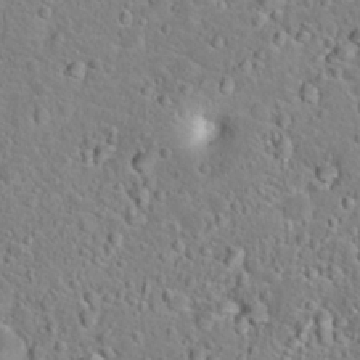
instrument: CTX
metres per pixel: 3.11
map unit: Hto
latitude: 22.2900
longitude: -46.5357
